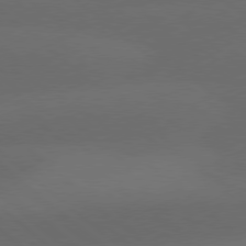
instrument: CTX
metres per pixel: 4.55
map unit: lApd
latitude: 77.9717
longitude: -56.7813
